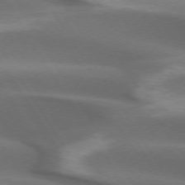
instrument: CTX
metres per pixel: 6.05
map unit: lApd
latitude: 72.9892
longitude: -52.1200
